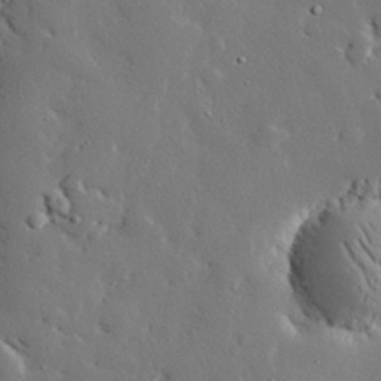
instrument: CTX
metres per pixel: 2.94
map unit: eHh
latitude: 29.9906
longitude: -80.7813
